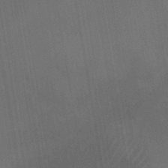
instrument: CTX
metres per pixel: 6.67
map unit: lHb
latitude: -40.2928
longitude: 73.0108
